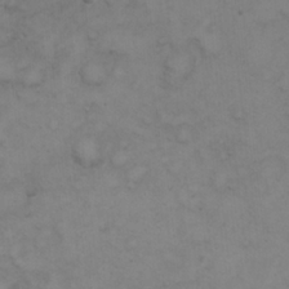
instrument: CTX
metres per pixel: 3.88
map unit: eHh
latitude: 23.0836
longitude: -59.1025
